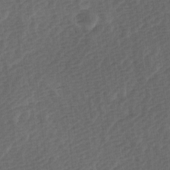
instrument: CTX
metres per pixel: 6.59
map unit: Ave
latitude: 9.4238
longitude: -106.8002
